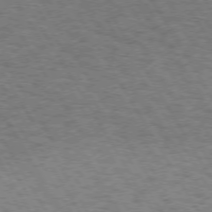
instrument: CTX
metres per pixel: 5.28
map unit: Hpe
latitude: 72.9892
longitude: -128.9891
